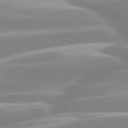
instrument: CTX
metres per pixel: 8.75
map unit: lApd
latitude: 80.2711
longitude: -128.6679
